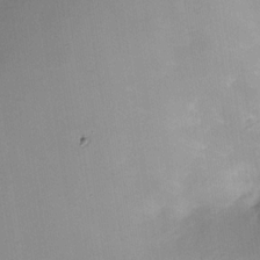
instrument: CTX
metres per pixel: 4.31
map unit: Nhe
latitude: -31.5399
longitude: -116.8002
